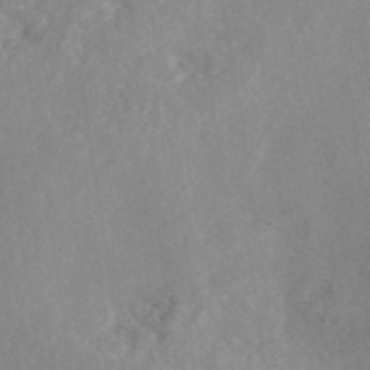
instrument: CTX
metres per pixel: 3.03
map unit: eAb
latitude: 45.4615
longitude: 127.1053
